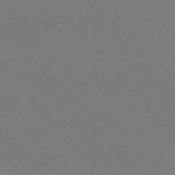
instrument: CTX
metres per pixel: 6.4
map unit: Hpe
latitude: -76.2928
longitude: -13.0459
